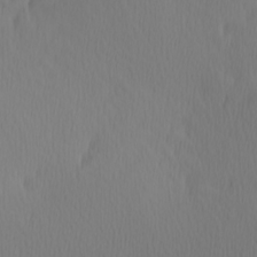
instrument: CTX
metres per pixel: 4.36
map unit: Hve
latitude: 12.8002
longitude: -91.1403
